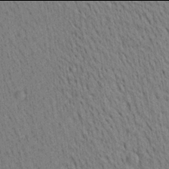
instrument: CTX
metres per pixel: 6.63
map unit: Aa
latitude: 21.9906
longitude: -139.0080
